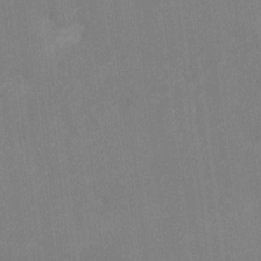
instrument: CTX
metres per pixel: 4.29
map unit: Ht
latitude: -3.2942
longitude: -19.9717
